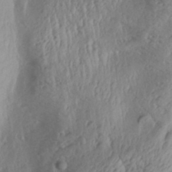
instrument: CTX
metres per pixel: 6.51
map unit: Aa
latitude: 30.3468
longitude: -136.2901
